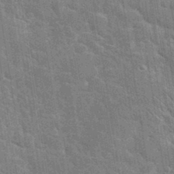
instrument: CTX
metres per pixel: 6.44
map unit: eHh
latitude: 35.8394
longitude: -65.7450
